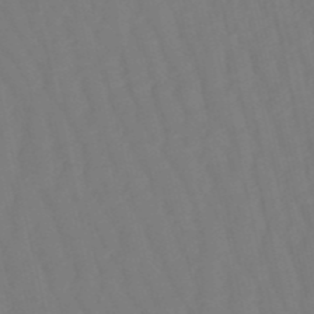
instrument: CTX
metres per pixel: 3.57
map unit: eHb
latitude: -50.1417
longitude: 76.3306
